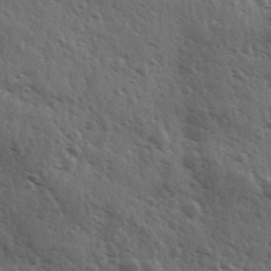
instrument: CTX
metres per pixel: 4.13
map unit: Ave
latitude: 11.3104
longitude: -103.4048
